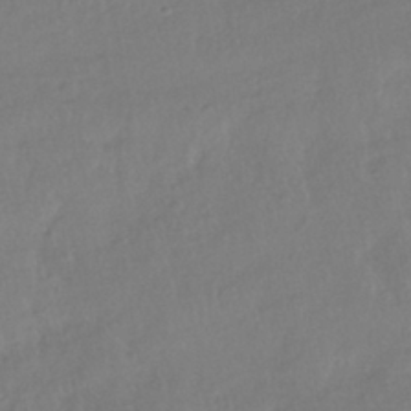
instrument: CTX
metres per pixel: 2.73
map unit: HNhu
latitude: -41.2754
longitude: 97.2565
